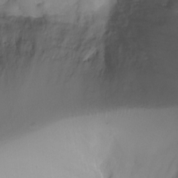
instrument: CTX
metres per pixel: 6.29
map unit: Ht
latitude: -7.0297
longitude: -29.3481
